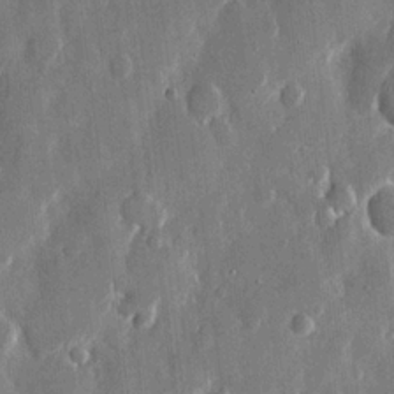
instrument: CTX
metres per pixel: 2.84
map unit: eHh
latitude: 12.2334
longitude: -71.1781
